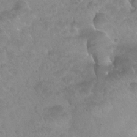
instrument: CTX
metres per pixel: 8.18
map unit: Nhu
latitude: 24.7624
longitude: -53.7450
